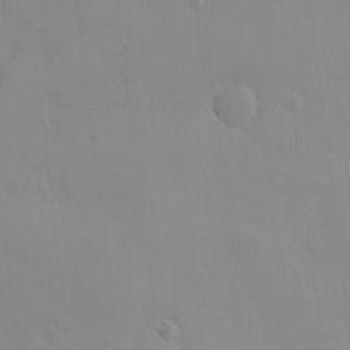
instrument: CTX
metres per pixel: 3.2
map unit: HNhu
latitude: 5.5749
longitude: 1.1620
